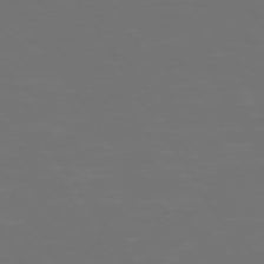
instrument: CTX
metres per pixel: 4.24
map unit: Hpe
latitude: 72.6113
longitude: -127.0648
